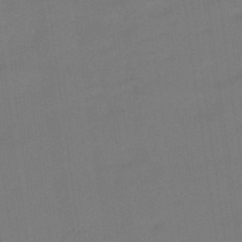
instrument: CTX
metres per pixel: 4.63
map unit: eHb
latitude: -48.7841
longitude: 87.4454
